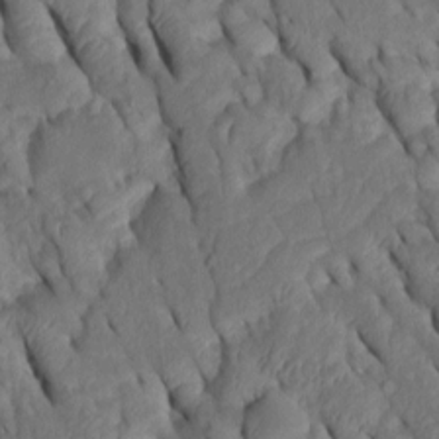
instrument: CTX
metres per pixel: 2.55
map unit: Htu
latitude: 0.1955
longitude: 149.6344
